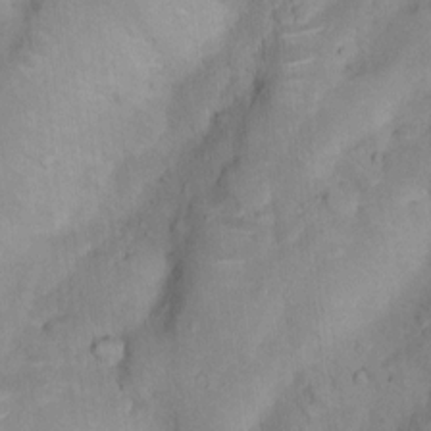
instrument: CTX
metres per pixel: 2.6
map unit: Nhu
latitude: 5.2348
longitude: -24.0822
